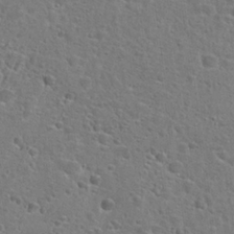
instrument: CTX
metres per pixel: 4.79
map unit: Hto
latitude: 25.0647
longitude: -49.2537
